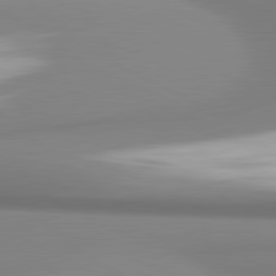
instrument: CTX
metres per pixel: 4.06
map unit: lApd
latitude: 81.2915
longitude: 177.1053
